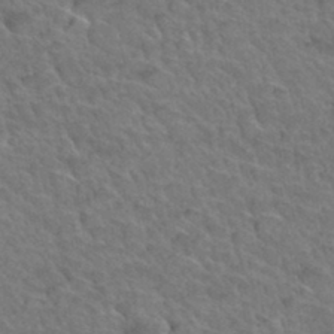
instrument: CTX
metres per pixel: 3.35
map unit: Hto
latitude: 34.6112
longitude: -47.3104
